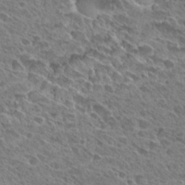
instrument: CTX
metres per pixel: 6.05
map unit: Hto
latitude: 28.8380
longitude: -39.2159
